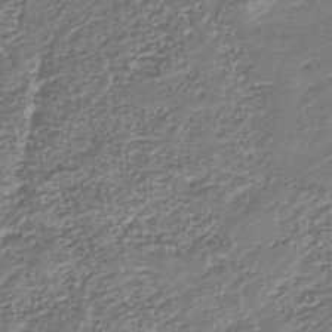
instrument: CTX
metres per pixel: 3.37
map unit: Nhu
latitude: -38.9164
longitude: -81.8394
